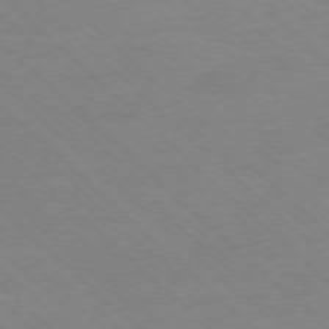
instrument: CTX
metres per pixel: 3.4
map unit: Ap
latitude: -77.8611
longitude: -85.1781
